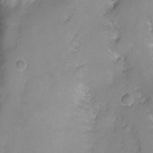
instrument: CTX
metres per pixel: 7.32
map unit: Hto
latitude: -6.7085
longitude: -44.8947
